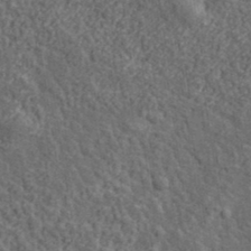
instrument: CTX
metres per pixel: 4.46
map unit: lHvf
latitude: 37.8206
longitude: -90.6679
